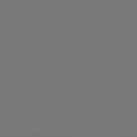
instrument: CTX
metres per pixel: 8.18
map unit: Hpe
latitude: 76.9324
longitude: -130.5168
